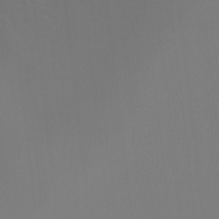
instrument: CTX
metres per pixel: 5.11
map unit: Ht
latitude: -16.6897
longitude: -46.7624
